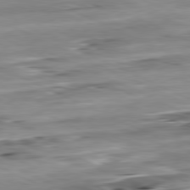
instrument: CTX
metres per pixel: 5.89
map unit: Ap
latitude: -81.3888
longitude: -87.7827
